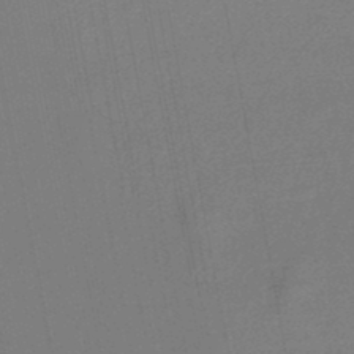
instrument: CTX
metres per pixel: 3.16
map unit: lHb
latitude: -46.9919
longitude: 71.9367
